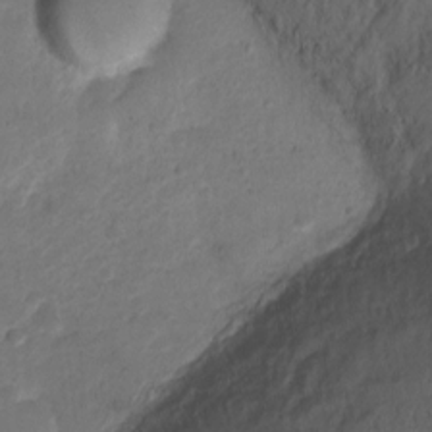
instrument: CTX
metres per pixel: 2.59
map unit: Ht
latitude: 0.1766
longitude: -34.7246
